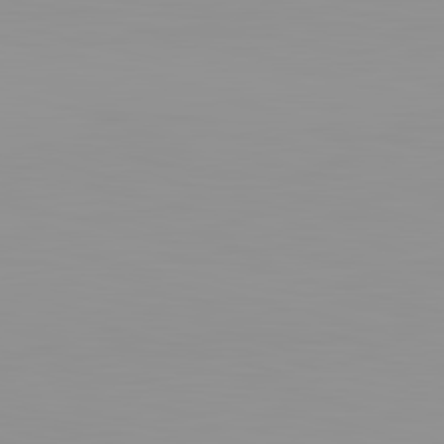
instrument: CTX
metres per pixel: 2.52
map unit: lApd
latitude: 83.1970
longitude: -134.8569
